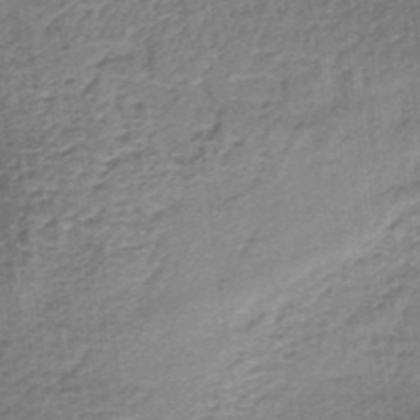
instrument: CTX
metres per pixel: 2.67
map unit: lHb
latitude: -36.6329
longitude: 60.8975
